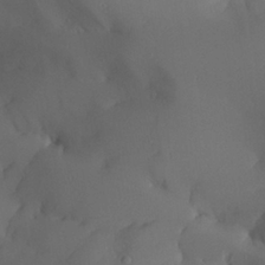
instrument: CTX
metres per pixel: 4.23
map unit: Aa
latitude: 25.8016
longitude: -128.3656
